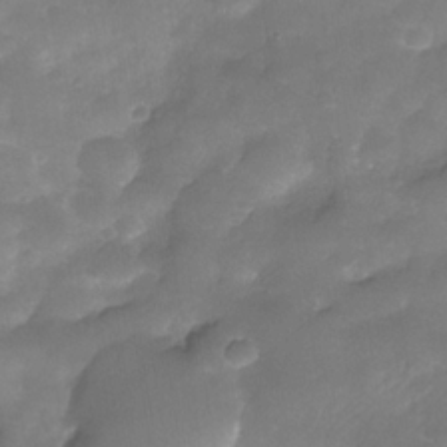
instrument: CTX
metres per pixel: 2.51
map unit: Nhe
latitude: -34.2928
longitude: -146.3090
